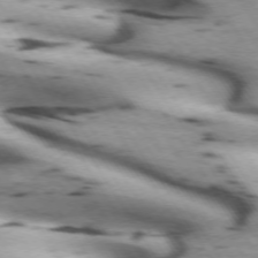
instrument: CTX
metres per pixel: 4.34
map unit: lApd
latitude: 72.2145
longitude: -53.3671
